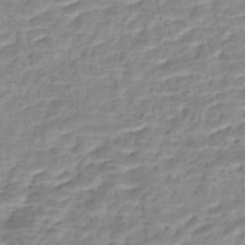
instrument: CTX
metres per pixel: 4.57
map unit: Nhe
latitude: -46.3873
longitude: 152.3684
